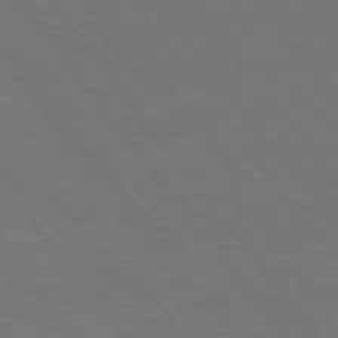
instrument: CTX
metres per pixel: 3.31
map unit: Ap
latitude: -75.1809
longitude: -75.0081
